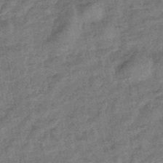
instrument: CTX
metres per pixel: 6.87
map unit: eHb
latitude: -42.8596
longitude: 82.5574
